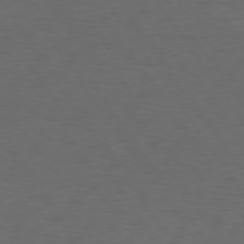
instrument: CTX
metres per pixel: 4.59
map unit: Hpe
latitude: 74.1767
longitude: -130.4979
